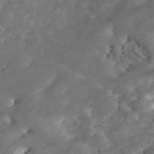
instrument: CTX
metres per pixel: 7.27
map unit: ANa
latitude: 45.1214
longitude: 39.1620
